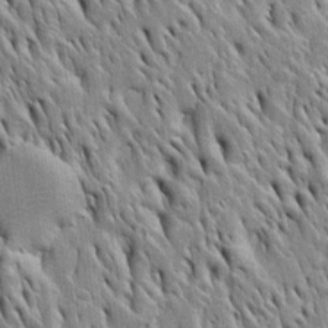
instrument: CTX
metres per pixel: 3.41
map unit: Htu
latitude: -4.3306
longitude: 150.8596
